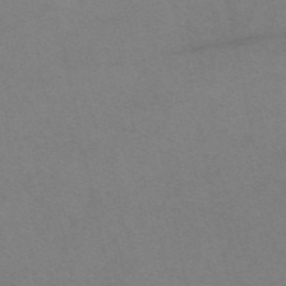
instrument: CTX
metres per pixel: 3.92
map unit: eAb
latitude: 48.7813
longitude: 107.4644
